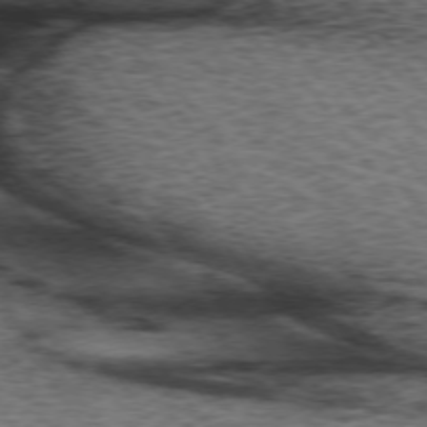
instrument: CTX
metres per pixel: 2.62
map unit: lApd
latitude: 73.5372
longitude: -76.3656
